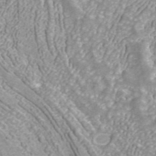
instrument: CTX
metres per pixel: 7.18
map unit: ANa
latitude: 42.6113
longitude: 26.7274
